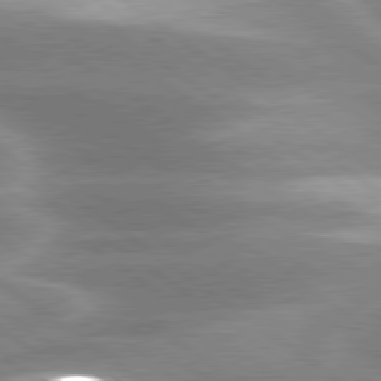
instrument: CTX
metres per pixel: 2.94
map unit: lApd
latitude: 80.1767
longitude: -119.5749
